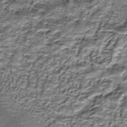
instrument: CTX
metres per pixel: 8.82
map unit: ANa
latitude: -40.6518
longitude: 103.4077
